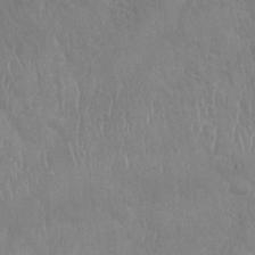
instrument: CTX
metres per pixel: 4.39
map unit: Nhu
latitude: -31.2376
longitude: -61.7260
